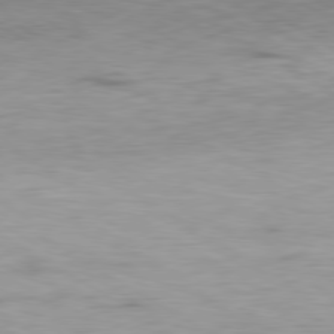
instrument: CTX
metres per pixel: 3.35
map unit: Ap
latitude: -80.6708
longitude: -79.5182
